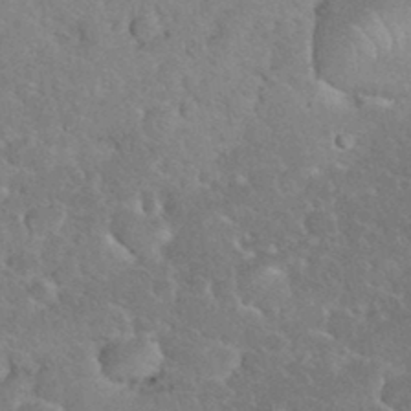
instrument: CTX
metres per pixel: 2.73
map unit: eHh
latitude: 35.4804
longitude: -64.3656
